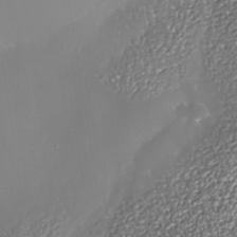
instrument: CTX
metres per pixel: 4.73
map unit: Nhe
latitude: -36.0283
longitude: -88.0822
